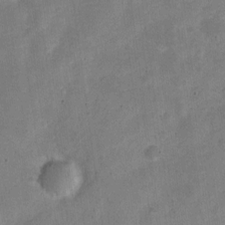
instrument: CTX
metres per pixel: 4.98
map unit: Nve
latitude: -25.3698
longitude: 105.8233
